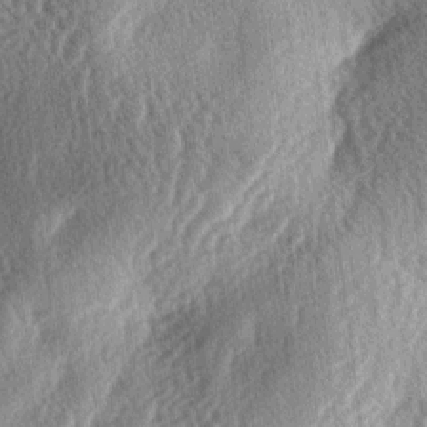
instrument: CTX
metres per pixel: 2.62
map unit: lAa
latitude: -4.0850
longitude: -126.3467
